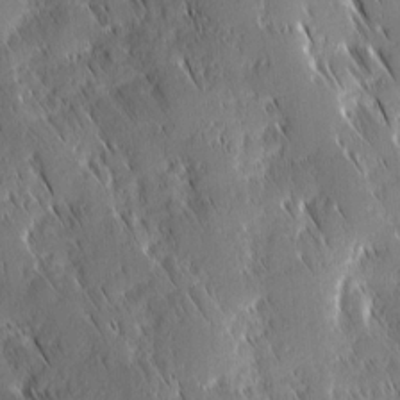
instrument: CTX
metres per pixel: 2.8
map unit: Ave
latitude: 9.3293
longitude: -104.4601
